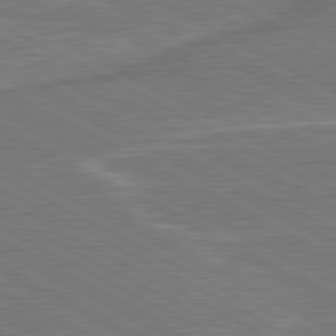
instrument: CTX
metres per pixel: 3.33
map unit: lApd
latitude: 80.7624
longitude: 141.6344
